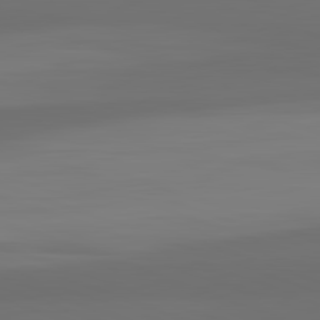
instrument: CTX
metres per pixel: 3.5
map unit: lApd
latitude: 82.6490
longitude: 159.5588
